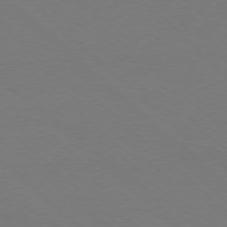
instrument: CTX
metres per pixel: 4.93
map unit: Ap
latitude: -78.4062
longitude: -90.8380
